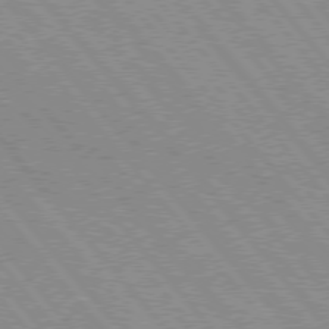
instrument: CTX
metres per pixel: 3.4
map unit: Hpe
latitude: 75.6316
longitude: -150.3467
